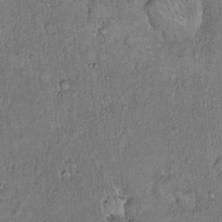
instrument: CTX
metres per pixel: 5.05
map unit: Hto
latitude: 14.4223
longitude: -57.2159
